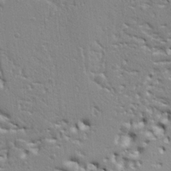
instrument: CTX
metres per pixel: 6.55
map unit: Ht
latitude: 9.3482
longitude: -76.6868
